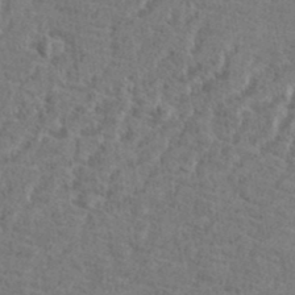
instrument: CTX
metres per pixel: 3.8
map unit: eHh
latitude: 37.5560
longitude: -137.5371
